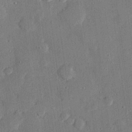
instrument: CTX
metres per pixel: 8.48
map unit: eHh
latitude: 27.4993
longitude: -82.0822
